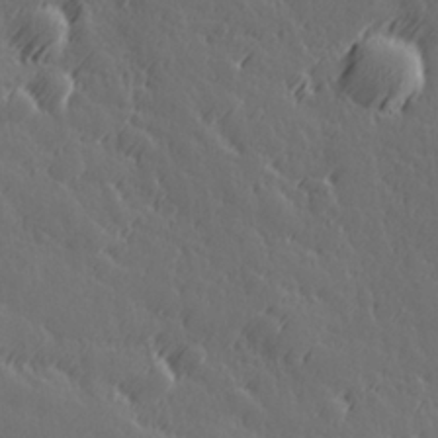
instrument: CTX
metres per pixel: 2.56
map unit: Hve
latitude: 26.6869
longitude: 145.5966
